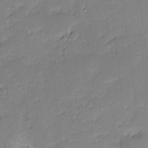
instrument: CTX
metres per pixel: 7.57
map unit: eHh
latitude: -1.2943
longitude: -83.2725
